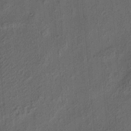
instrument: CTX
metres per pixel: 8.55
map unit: eHh
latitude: 5.3859
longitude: -77.1781
